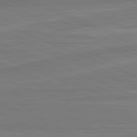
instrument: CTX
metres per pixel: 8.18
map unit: lApd
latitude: 82.0255
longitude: -174.0633
